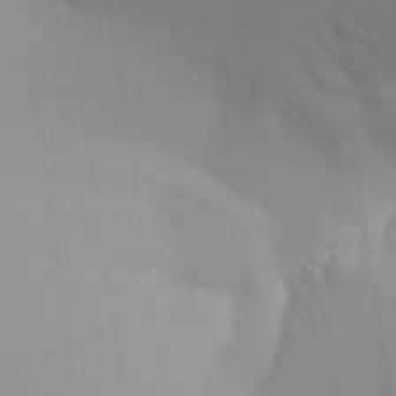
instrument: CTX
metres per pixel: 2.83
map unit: Aa
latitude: 32.0444
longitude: -140.4223
